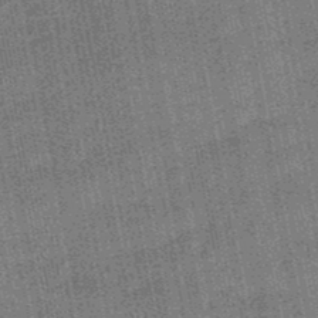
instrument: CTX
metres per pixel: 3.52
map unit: HNb
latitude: -48.6897
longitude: -38.4601
